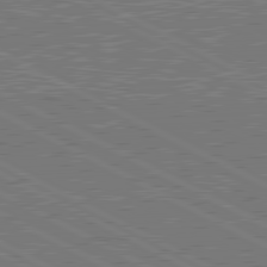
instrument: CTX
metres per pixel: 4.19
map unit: lApd
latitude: 80.8191
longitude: 118.2739
